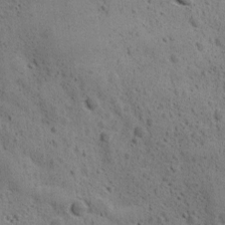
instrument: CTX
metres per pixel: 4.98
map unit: Ave
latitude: 11.6505
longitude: -105.8584
